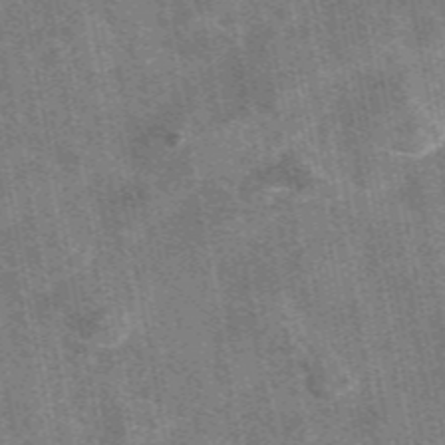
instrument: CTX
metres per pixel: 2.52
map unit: eAb
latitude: 47.8962
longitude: 122.2740
